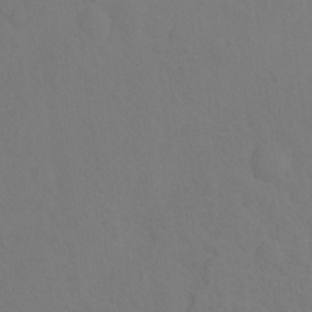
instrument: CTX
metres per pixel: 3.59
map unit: Hto
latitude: -8.1795
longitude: -43.8961
